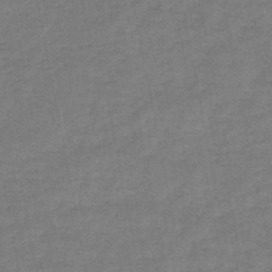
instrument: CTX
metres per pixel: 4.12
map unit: HNb
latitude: -47.2376
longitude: -35.8583
